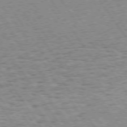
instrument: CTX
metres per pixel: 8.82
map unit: Hpe
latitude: 73.5749
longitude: -134.5923
